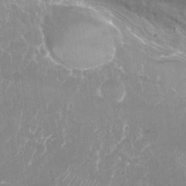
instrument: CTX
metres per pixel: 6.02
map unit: Nhu
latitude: -27.4643
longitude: -61.8205
